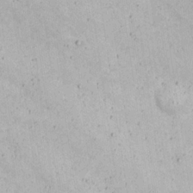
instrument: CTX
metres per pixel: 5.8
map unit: Nhu
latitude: 22.2900
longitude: -69.0837
